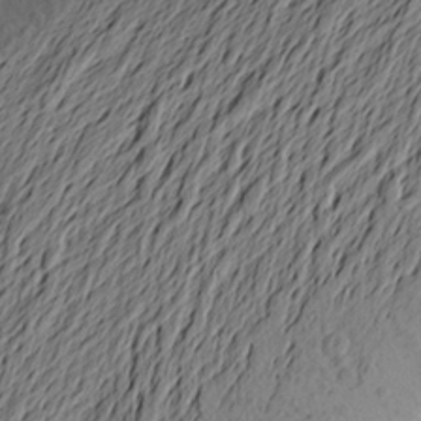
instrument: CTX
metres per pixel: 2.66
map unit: Aa
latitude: 23.0269
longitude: -149.1025
